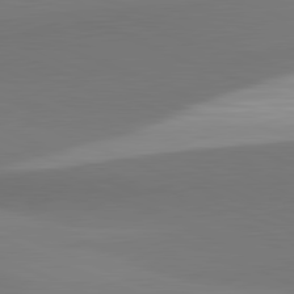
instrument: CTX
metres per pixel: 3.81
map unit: lApd
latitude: 81.9339
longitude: 144.1039
